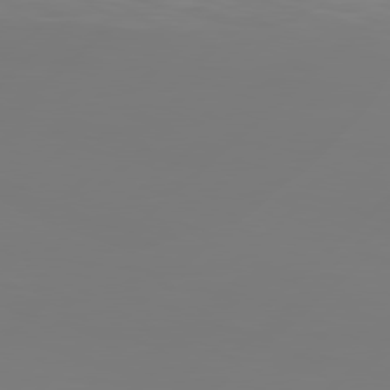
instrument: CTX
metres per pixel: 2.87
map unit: Hpe
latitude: 78.5924
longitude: -122.3467
